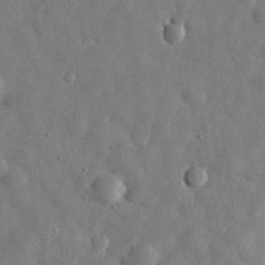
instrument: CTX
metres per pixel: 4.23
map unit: eHh
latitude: 30.7247
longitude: -73.8017
